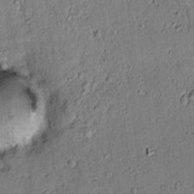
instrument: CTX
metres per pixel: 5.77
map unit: lAvf
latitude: 5.0269
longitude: 168.4440
